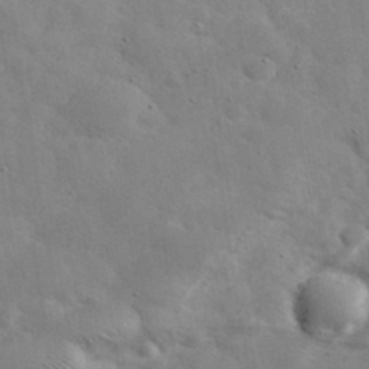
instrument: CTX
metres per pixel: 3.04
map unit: eHh
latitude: 37.7639
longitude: -67.3859
